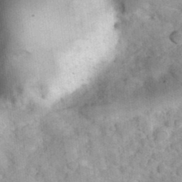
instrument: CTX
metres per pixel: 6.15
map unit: Hve
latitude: 32.1389
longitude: 151.5966
